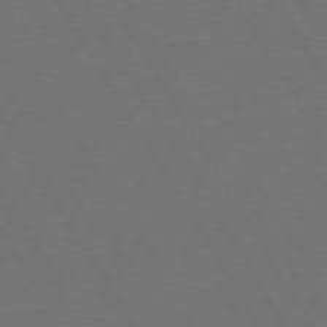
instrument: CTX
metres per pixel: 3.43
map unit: Hpe
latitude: 73.5372
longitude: -127.8017
